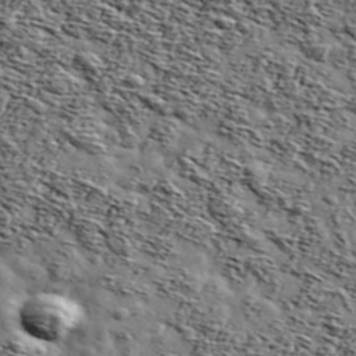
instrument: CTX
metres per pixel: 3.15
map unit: Ave
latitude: 42.7813
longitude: -107.4993
